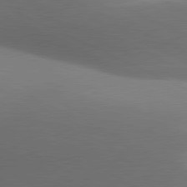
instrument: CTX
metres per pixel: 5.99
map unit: lApd
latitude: 81.3104
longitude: 134.0283
